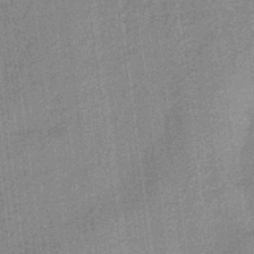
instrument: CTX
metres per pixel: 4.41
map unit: lHb
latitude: -40.2739
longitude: 69.5399
